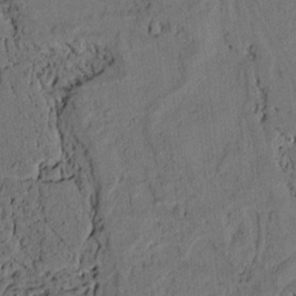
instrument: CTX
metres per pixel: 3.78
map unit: lAvf
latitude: 4.3089
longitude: 169.1620
